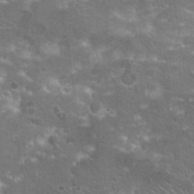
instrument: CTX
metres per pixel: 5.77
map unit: Hto
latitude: 19.3670
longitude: -41.7638
